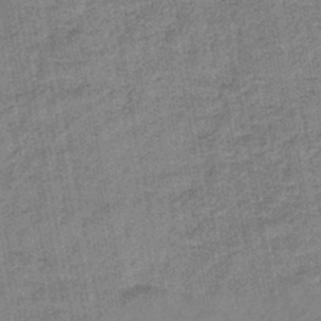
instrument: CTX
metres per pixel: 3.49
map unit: lHb
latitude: -43.2375
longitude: 80.8786
